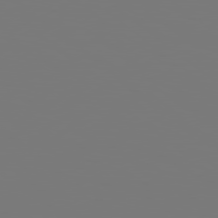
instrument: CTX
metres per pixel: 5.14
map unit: Hpe
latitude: 78.8758
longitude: -138.2711
